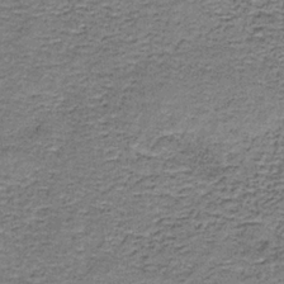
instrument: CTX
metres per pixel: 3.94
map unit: HNb
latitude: -35.0675
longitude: 53.1242
